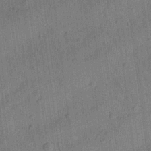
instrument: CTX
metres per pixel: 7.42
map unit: Aa
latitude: 24.7435
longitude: -143.6505
